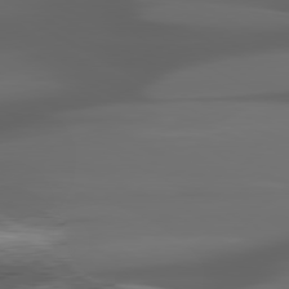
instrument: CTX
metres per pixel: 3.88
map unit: lApd
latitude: 80.2522
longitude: -140.3845
